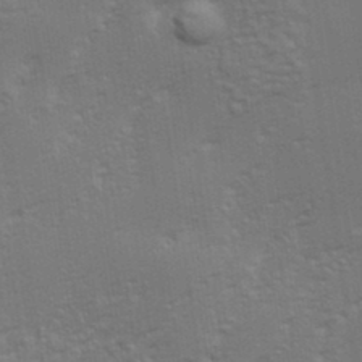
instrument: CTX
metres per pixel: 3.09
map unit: eHh
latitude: 34.5545
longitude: -132.9892
